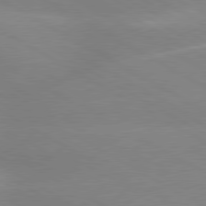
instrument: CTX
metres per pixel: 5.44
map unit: lApd
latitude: 80.1389
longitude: -147.3671
